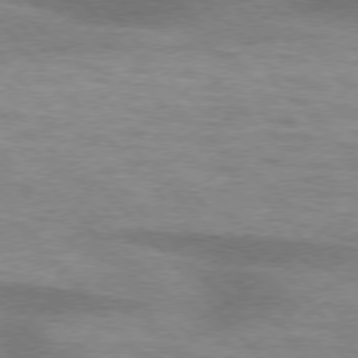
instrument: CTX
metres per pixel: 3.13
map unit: lApd
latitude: 75.8772
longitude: -59.1970
